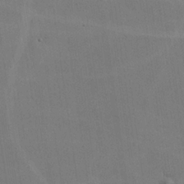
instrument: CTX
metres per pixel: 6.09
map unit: lHvf
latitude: -9.8800
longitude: -102.1955
